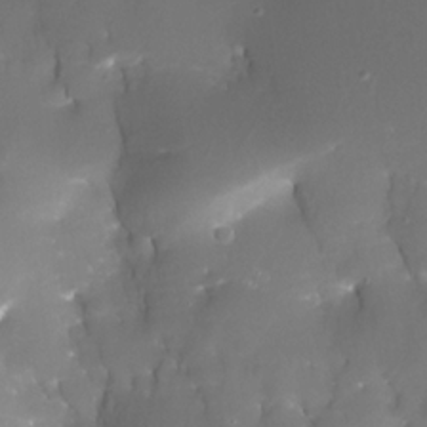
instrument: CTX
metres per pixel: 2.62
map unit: Nhe
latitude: -32.8786
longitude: -115.7827
